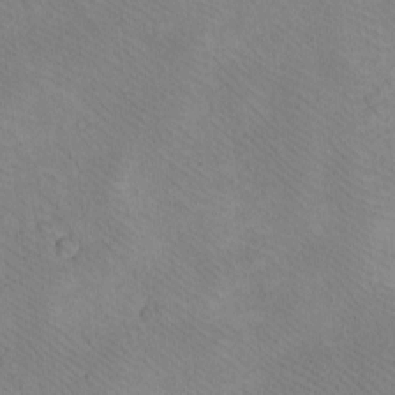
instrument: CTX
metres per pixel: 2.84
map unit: eHh
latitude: -8.5574
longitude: -67.9717
